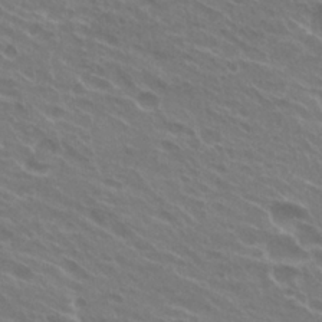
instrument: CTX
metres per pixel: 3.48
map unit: Hto
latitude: 24.4790
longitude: -38.4412
